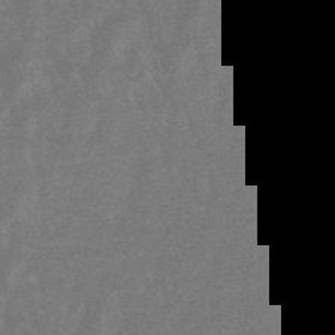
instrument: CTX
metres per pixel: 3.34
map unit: lHb
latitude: -49.0298
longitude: 72.5574
